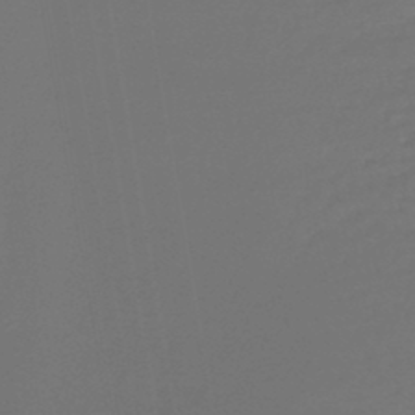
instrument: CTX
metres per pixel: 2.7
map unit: lHb
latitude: -43.6343
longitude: 59.6343
